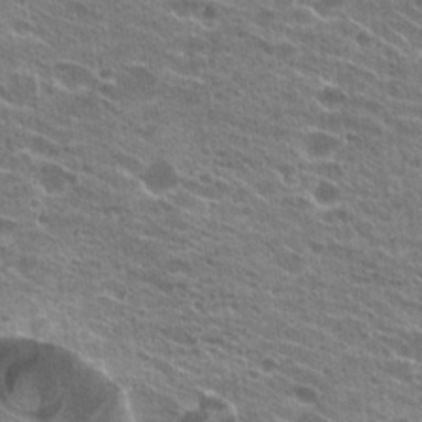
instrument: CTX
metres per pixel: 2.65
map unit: Hto
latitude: 24.3467
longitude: -42.2145
